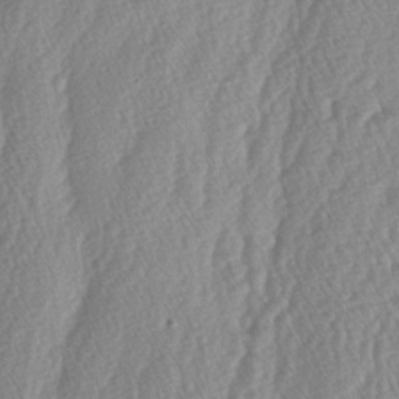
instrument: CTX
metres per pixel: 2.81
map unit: lAa
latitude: -5.2754
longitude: -129.7449
